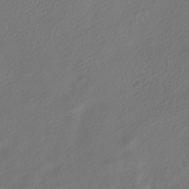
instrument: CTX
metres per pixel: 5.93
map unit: HNhu
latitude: -41.8422
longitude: 106.1606
